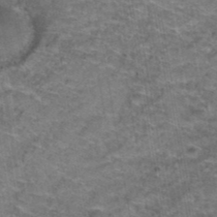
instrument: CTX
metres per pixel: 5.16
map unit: Hto
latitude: 39.5182
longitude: -42.5168
